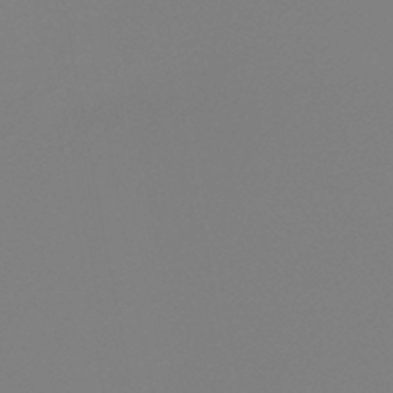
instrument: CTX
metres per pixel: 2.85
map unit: HNb
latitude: -46.0661
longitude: 55.0487
